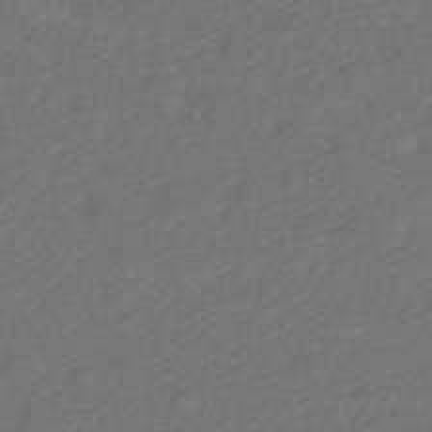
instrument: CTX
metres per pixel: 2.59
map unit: HNhu
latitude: -47.6533
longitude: 96.6141
